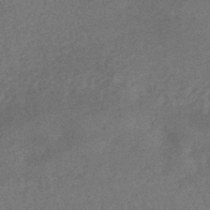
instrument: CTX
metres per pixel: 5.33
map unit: lHb
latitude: -41.7855
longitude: 66.6518
